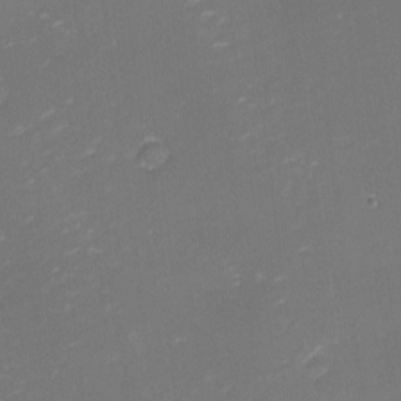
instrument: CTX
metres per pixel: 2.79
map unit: eHh
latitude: -1.4833
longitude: -79.8017
